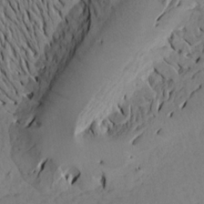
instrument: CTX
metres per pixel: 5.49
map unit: Aa
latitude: 17.6883
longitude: -144.4223
